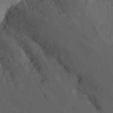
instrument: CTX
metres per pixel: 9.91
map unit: Nhu
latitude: -7.9556
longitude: -67.9150
